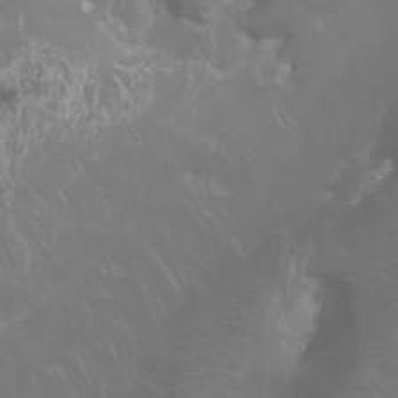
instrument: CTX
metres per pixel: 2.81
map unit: Aa
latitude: -6.1228
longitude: -72.3279
